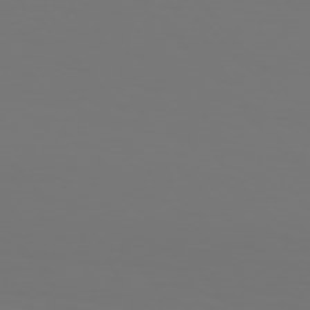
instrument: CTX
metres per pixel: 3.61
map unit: Hpe
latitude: 76.0633
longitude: -133.5938
